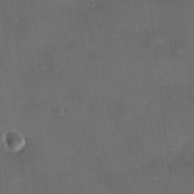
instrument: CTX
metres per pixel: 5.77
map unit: HNhu
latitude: 7.3293
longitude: 8.1228
